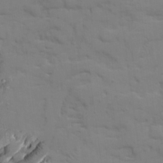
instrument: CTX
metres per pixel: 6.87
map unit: Ave
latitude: 19.0080
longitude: -129.2726
